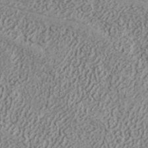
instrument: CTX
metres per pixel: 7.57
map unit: ANa
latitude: 41.4048
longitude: 30.3306
